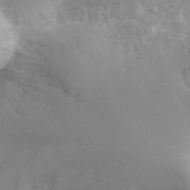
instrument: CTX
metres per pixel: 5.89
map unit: eHh
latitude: 31.7828
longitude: -62.7436
